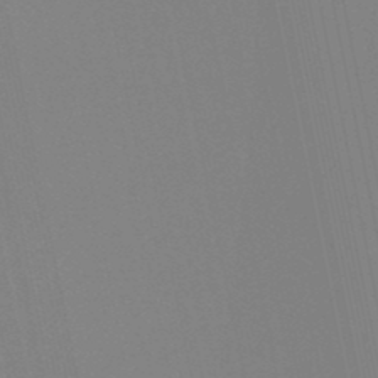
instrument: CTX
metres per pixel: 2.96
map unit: eHb
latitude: -48.3118
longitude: 87.9556
